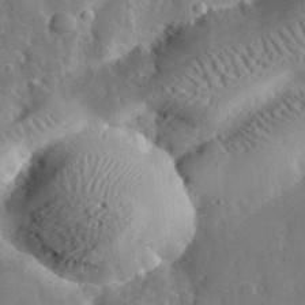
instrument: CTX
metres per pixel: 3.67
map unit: lHvf
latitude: 33.1025
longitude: -84.0444
